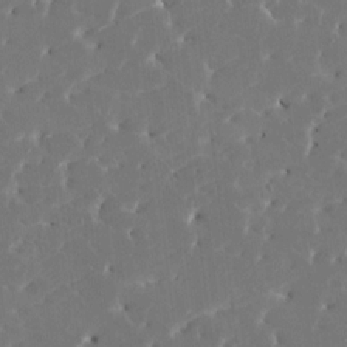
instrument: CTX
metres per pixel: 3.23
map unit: HNhu
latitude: 6.4790
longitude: -5.0836
